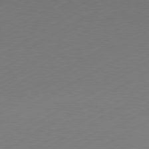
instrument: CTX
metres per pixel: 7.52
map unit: Hpe
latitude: -81.2754
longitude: 14.5763
